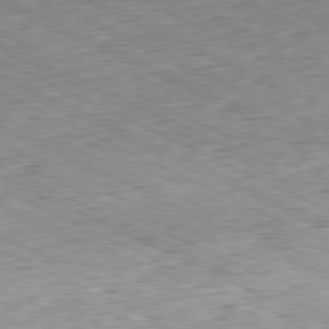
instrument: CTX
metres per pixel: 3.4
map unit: Hpe
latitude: -81.2187
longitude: 10.9731
